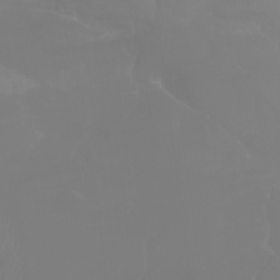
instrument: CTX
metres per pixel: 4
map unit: Aa
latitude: -6.8030
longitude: -85.8583
